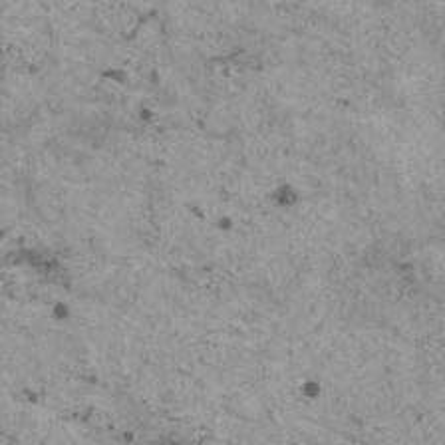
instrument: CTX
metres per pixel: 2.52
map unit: HNhu
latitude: 1.4615
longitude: 4.3873
